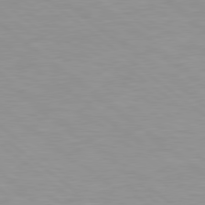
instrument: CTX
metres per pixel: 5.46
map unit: Hpe
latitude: 78.6680
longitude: -150.8947
